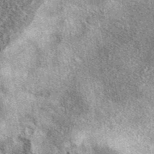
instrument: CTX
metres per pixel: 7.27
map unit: eAb
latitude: 39.9717
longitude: 105.8611
